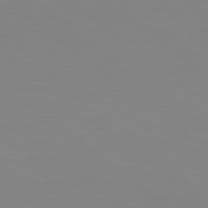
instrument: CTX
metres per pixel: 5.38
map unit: lApd
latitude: 79.0648
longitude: -172.6301
